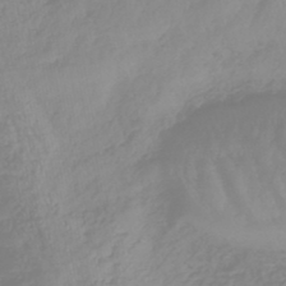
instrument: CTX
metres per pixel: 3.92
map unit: lHb
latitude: -44.7463
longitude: 79.4832
